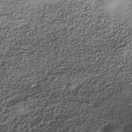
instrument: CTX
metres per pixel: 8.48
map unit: Nhe
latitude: -38.0283
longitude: -148.0444
